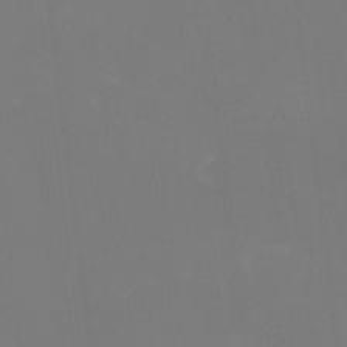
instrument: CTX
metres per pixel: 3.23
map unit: HNhu
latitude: -1.1998
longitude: -5.1970
